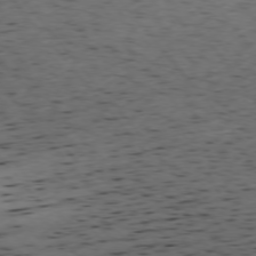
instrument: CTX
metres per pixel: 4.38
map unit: Ap
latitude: -76.0472
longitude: -62.6491
